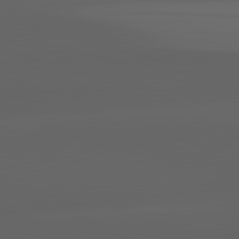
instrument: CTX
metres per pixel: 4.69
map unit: lApd
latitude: 82.9324
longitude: -134.4223
